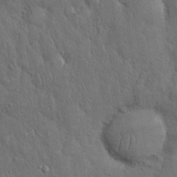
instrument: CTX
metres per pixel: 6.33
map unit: Nhu
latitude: 27.6694
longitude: -68.3467
